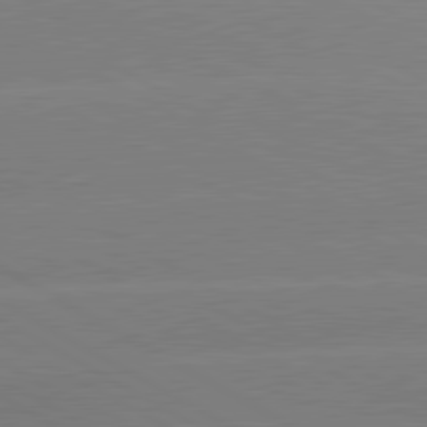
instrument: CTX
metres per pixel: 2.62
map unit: lApd
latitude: 80.7624
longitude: -152.8191
